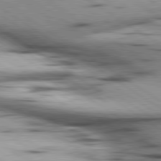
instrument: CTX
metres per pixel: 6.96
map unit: lApd
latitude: 80.2145
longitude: 159.5210
